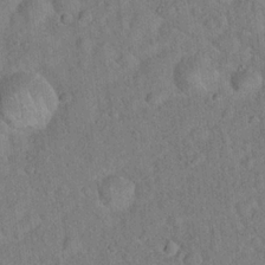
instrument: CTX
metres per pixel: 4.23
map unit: Hto
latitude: 17.4804
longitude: -52.7246
